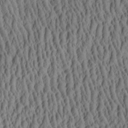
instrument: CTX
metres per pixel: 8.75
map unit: Aa
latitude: 27.2159
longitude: -135.7449
